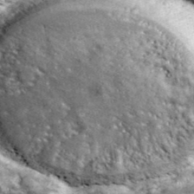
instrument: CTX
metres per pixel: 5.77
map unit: eHh
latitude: 42.8758
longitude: -90.6302
